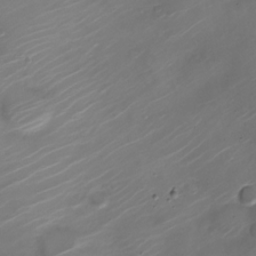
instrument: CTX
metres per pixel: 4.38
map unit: Nve
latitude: -20.8974
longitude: 106.4440
